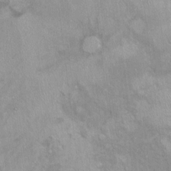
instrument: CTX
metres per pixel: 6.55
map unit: Ht
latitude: 5.4993
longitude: -36.8191
